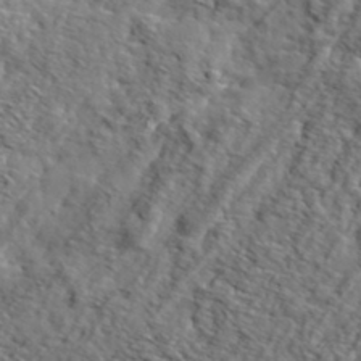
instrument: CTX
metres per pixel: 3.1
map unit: eHh
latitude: 36.4601
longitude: -80.5735
